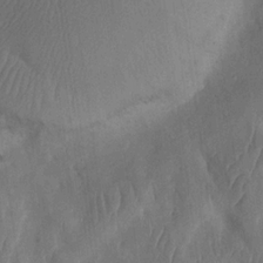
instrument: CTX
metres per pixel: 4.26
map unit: Htu
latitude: 0.3089
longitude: 147.6722
